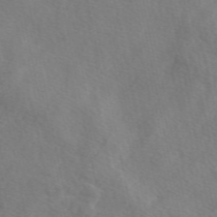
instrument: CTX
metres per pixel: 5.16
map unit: eAb
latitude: 49.8205
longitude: 119.6155
